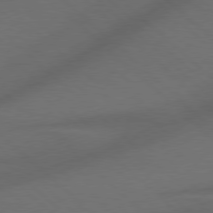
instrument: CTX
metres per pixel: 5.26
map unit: Hpe
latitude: 77.6127
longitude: -150.4790
